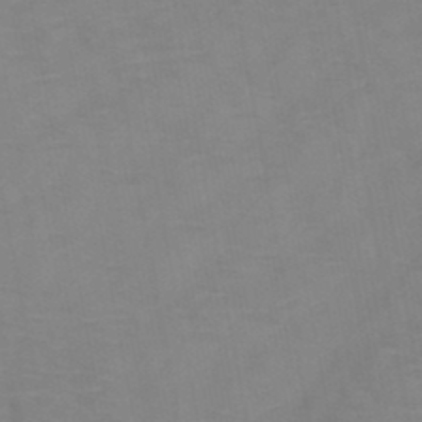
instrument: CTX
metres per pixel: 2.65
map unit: HNb
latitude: -47.2565
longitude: -47.6883
